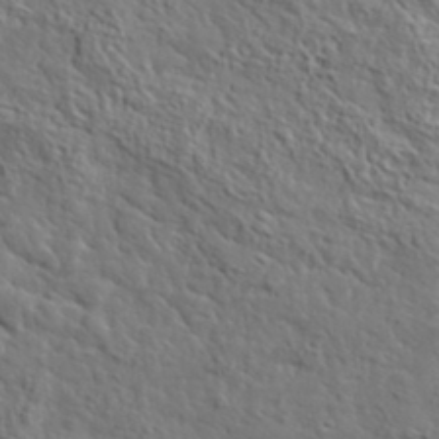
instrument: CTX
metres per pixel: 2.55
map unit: lHvf
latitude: 35.9150
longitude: -86.3467
